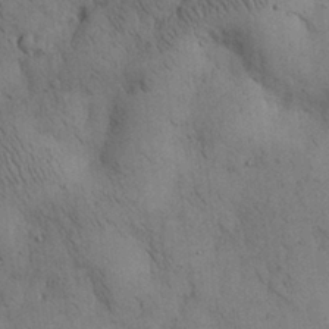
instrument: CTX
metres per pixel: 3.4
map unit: Nhu
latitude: 28.8380
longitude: -71.3293
